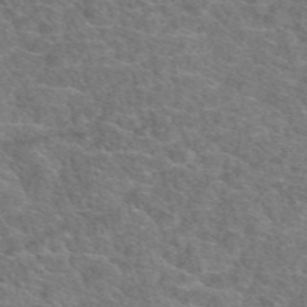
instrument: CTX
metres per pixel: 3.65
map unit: eAb
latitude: 49.1214
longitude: 113.7100
